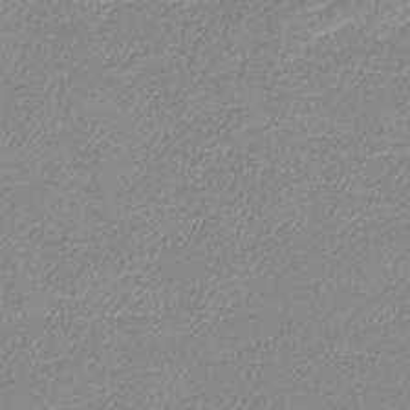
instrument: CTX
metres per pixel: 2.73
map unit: lHb
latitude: -40.0283
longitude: 76.2550
